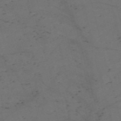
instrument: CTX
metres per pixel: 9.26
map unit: Nve
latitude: -59.0864
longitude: 51.3699
